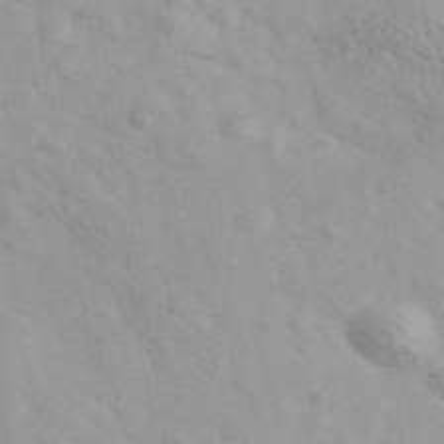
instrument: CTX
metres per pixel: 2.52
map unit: Ave
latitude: 39.8016
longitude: -107.4615
